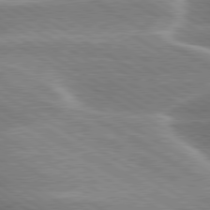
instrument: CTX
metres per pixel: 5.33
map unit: lApd
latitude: 80.1389
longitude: -120.4223
